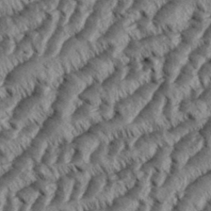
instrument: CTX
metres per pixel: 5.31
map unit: eHh
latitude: 36.0822
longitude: -138.3845
